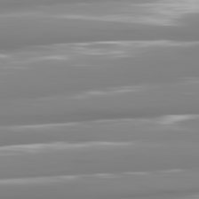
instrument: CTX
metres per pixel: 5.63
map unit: lApd
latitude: 81.4048
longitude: -140.9513
